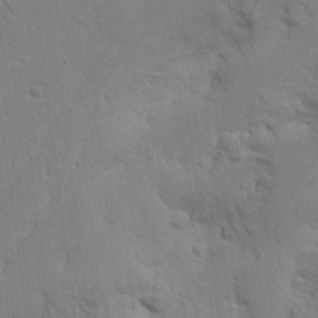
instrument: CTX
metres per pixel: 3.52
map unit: Nhu
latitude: 16.0822
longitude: -74.8947
